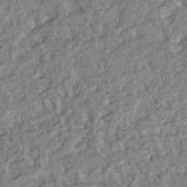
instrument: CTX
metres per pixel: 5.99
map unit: HNhu
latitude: -43.9745
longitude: 100.1983
